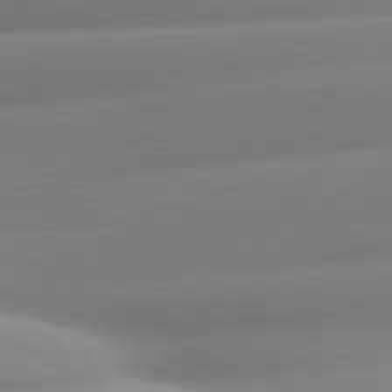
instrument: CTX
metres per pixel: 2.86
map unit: lApd
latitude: 80.6301
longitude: -158.5168
